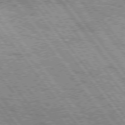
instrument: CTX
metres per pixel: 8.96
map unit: Hpe
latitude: 75.5182
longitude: -156.3467
